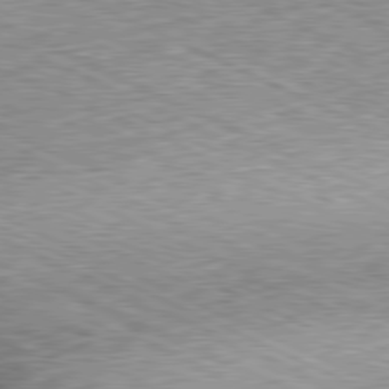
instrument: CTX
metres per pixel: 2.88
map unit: Hpe
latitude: -81.2943
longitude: 11.2565
